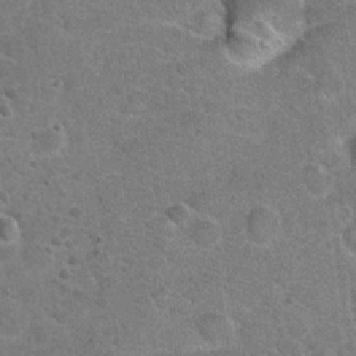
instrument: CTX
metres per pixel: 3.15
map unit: Hto
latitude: 20.3468
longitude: -49.0269
